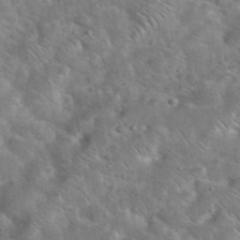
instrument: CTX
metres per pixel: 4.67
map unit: eHh
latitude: 37.9339
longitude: -64.4223
